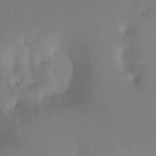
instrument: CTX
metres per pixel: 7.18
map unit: Ht
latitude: -9.7666
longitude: -34.5356
